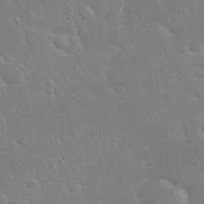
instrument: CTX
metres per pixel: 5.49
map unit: Nhu
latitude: 23.6316
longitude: -71.9717
